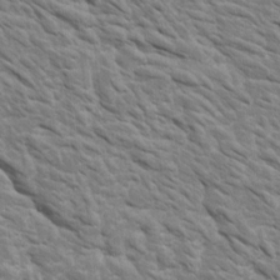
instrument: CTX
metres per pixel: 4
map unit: Htu
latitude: 2.5734
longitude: 142.3306
